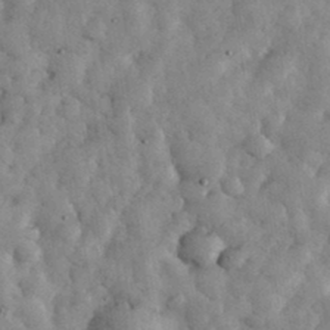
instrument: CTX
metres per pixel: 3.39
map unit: eHh
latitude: 34.0255
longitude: -68.8758
